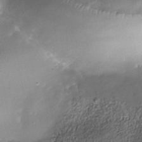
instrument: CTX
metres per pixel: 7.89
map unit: Nhe
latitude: -38.1039
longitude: -119.4615
